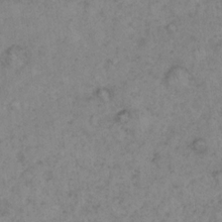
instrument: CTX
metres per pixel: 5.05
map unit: eHh
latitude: 16.9325
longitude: -63.8584
